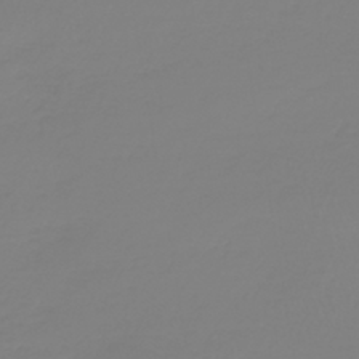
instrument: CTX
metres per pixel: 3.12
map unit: lHb
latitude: -41.1809
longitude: 60.3117
